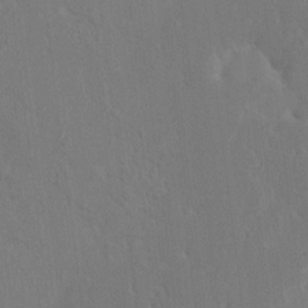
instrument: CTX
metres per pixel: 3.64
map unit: HNhu
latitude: 7.3860
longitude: -3.2726
